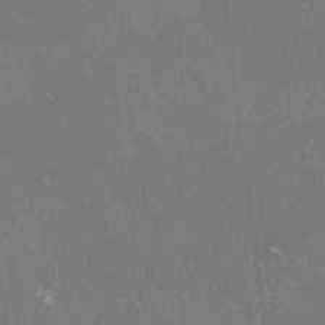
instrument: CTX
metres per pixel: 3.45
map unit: lHvf
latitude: -14.1795
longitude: -100.3845
